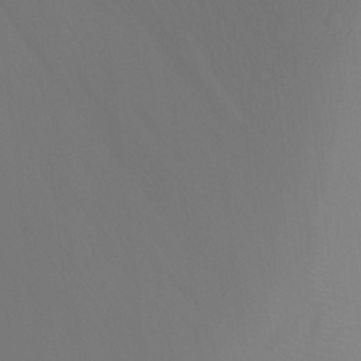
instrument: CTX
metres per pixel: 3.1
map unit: Ht
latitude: -9.1431
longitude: -37.6883
